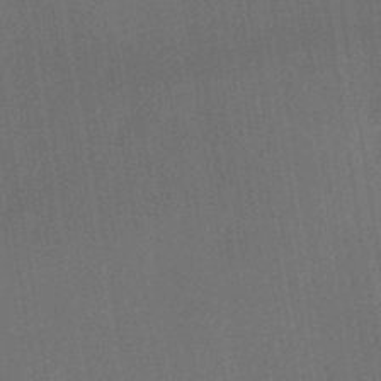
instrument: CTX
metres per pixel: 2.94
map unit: HNhu
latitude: -42.3684
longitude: 94.4629
